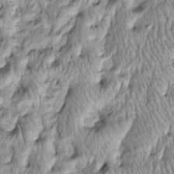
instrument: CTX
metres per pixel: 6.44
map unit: Htu
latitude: -5.3131
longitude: 158.7652
